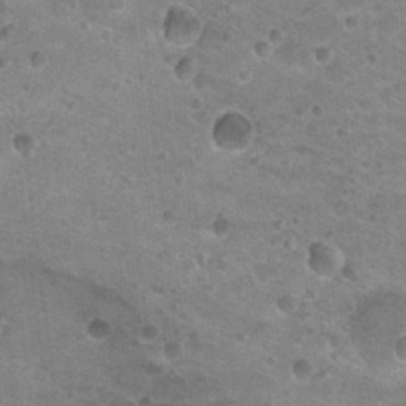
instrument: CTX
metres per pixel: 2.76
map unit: Nhu
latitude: 18.5356
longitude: -32.9325
